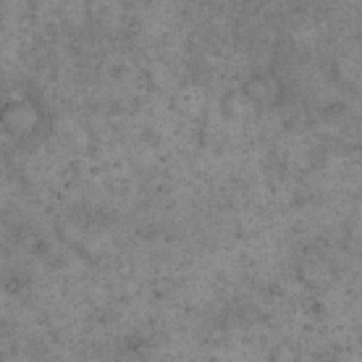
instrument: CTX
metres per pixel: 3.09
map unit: eHh
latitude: 17.6316
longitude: -62.1011
